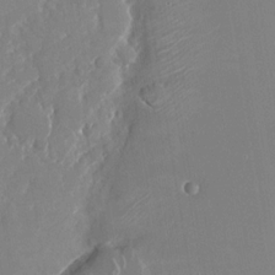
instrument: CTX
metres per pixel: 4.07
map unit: Nhu
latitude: -23.1998
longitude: -73.1970
